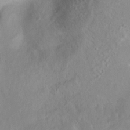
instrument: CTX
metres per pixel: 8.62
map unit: Ht
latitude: -0.0283
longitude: -45.2159
